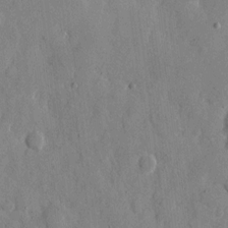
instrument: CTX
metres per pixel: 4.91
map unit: eHh
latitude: 10.8380
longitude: -67.5938
